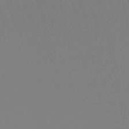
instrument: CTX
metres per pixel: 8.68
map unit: lHb
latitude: -49.7667
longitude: 69.8233
